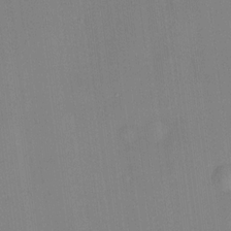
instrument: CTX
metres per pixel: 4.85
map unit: HNhu
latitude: 13.5371
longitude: 12.4629
